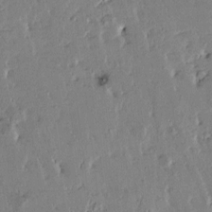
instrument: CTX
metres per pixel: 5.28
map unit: Htu
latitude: -1.2376
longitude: 176.0094
